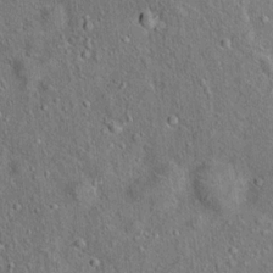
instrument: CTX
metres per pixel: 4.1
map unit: Ht
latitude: 14.3468
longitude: -39.8205
